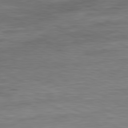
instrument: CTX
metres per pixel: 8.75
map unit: Ap
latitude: -81.7856
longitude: -75.0081
